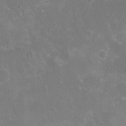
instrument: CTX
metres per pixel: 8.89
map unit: Nhu
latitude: 6.9514
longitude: -19.3670
